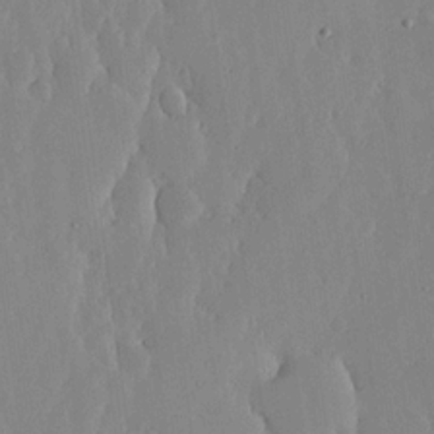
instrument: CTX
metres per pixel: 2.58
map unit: lHvf
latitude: 17.5560
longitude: -115.0269
